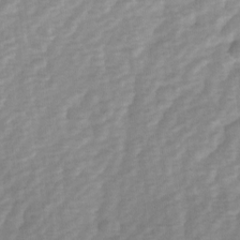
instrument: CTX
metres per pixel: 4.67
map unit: Ave
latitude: 1.1592
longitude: -112.2522
